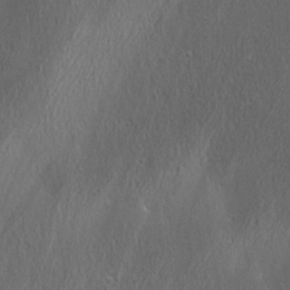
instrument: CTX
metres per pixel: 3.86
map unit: Ave
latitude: 22.3467
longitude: -136.6680
